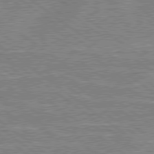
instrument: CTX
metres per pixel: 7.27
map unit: lApd
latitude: 79.1403
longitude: 175.8800
